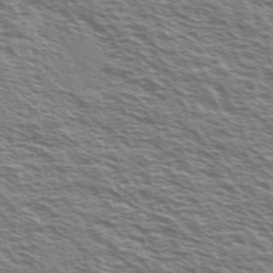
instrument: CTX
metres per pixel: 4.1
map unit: Ave
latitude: 38.3656
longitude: -110.3279
